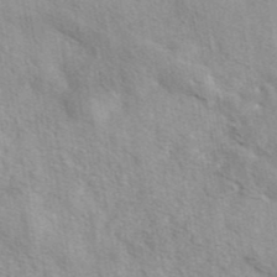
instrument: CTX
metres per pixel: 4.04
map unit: eAb
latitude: 41.8961
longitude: 107.5588
